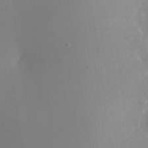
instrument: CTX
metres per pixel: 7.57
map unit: Nhu
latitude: -24.0661
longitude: -70.7246
